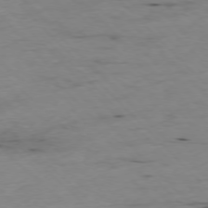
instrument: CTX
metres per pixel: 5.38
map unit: Ap
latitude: -77.1431
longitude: -90.1578
